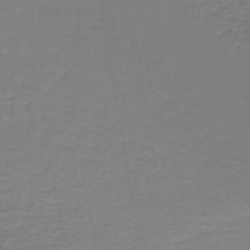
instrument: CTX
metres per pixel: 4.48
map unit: lHb
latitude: -41.8611
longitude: 56.9730
